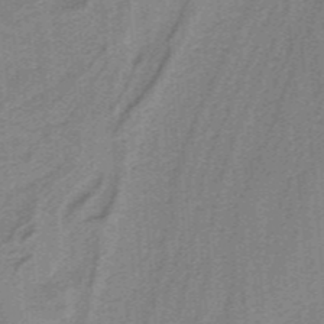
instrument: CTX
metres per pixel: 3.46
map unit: HNb
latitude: -38.1795
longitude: 54.0661
